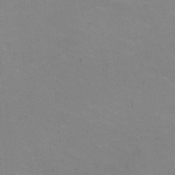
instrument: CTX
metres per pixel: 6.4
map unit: HNhu
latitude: -1.9179
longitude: -2.9513
